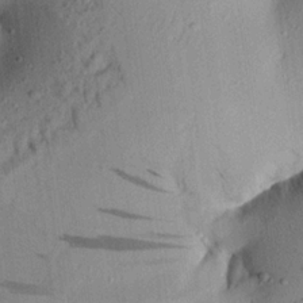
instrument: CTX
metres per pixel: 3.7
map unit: Aa
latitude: 21.1781
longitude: -148.0633
